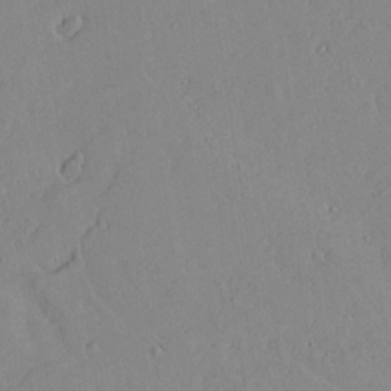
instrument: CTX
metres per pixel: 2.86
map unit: lAvf
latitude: 16.6679
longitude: -126.0822
